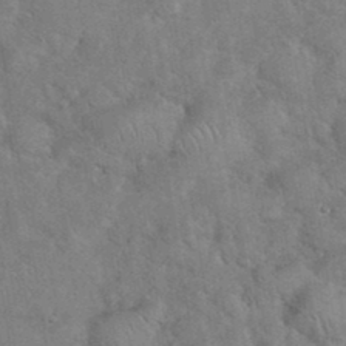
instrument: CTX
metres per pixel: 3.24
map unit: eHh
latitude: 37.1403
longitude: -64.5735
